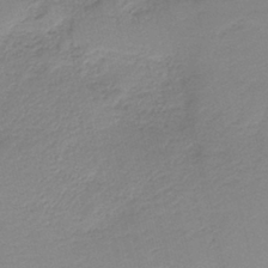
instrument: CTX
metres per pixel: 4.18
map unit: HNb
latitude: -40.1039
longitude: 50.2173
